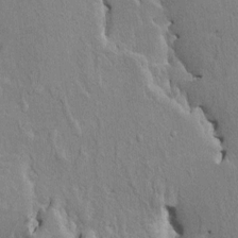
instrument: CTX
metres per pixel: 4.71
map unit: HNhu
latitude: 3.7827
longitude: -3.8961
